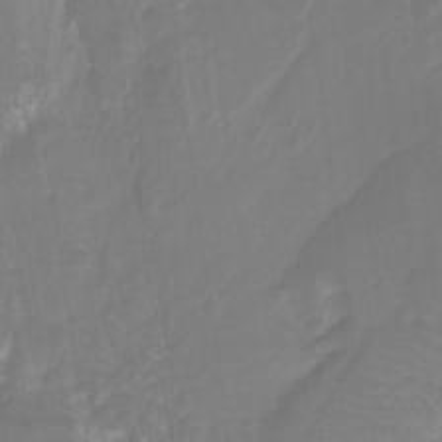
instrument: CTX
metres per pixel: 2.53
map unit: Hto
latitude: -8.9542
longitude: -46.6491
